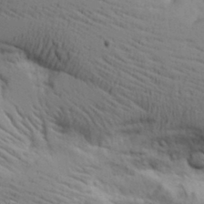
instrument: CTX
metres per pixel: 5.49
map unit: lAvf
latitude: 16.2900
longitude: -125.7449
